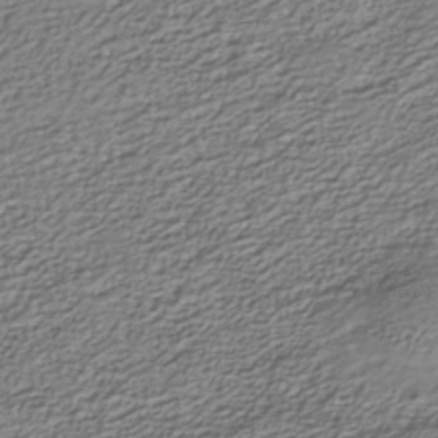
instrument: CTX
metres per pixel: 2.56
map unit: Nhe
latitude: -40.3684
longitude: -100.8947
